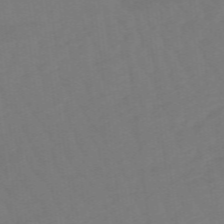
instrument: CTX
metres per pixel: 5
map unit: lHb
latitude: -49.0109
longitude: 83.6155
